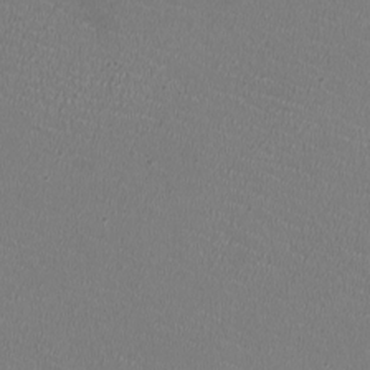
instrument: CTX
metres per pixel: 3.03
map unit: HNhu
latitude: -2.6329
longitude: -2.5545
